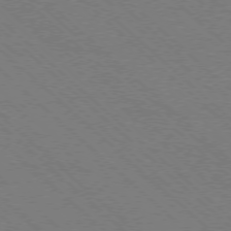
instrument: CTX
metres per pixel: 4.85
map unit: Ap
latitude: -77.4832
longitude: -65.5182
